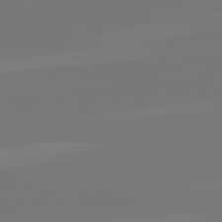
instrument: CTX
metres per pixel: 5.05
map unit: lApd
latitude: 82.5923
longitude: 155.9367
